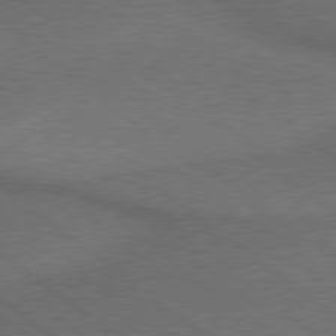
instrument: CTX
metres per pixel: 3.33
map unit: lApd
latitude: 79.4427
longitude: -176.2333
